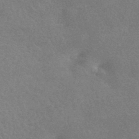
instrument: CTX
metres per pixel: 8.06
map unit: HNhu
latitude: -42.4062
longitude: 92.6896
